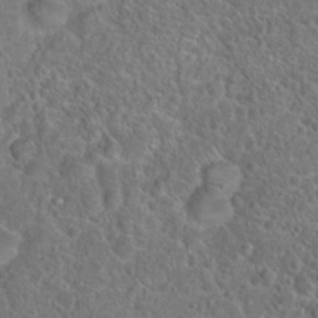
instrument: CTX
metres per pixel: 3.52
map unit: Hto
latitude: 18.1200
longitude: -41.4426
